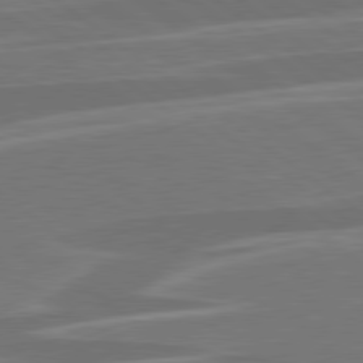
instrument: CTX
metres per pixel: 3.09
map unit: lApd
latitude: 79.2348
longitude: -94.0822
